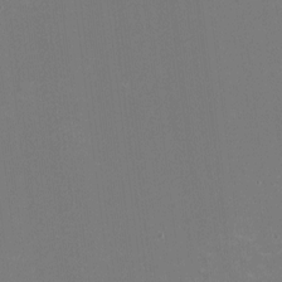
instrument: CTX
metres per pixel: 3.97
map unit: HNhu
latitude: -2.3495
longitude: -7.0269
